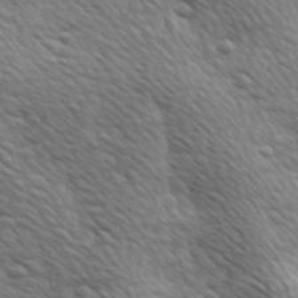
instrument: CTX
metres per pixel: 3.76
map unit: Hve
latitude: 24.2711
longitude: -97.2537
